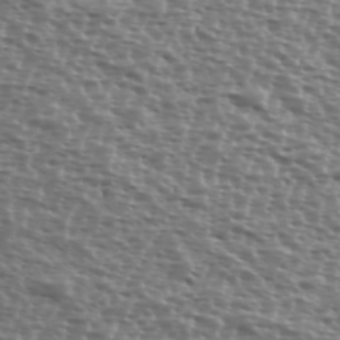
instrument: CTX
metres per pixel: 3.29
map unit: Ave
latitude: 38.7246
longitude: -111.8961
